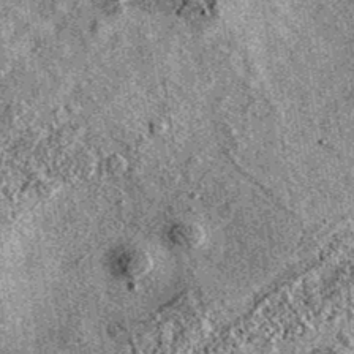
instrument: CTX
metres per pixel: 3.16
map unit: eAb
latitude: 36.3089
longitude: 111.3888
